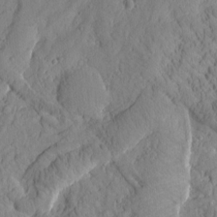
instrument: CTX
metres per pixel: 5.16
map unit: Htu
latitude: 1.2348
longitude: 176.1984
